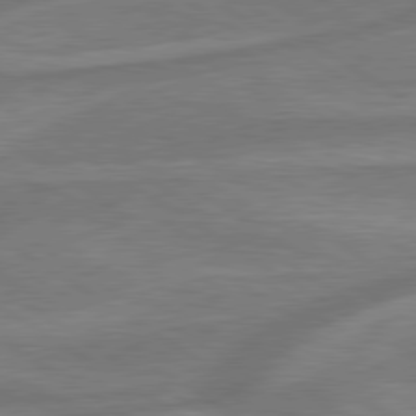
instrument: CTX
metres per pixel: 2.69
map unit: lApd
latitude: 79.7261
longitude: -172.5356
